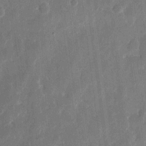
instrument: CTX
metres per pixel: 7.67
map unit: eHh
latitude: 11.3860
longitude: -70.2711
